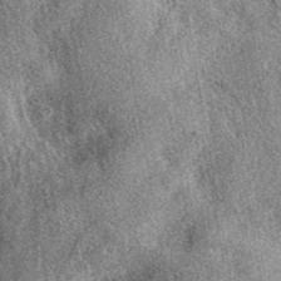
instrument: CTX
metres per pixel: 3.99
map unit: eAb
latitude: 39.3671
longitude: 108.3306
